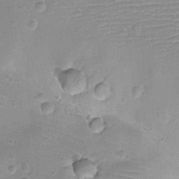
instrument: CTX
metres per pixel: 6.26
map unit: Ht
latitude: -8.1984
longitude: -21.0081
